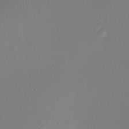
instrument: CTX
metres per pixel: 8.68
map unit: Ht
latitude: -6.2361
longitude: -20.4979
